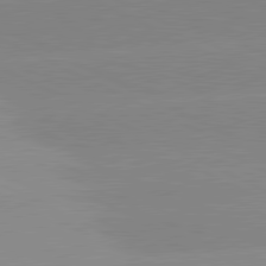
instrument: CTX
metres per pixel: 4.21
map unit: lApd
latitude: 81.3104
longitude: -151.2726
